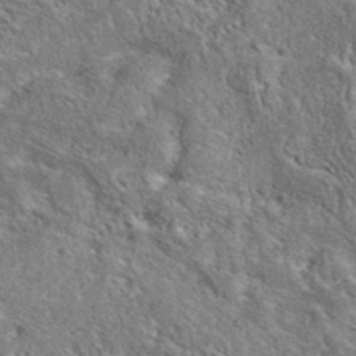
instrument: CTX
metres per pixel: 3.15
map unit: eAb
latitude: 39.2915
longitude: 113.5777
